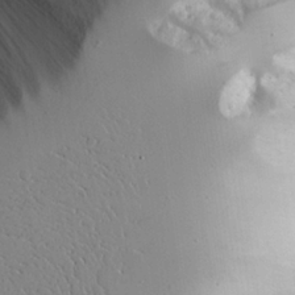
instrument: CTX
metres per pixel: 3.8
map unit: Aa
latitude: 25.0458
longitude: -129.3670
